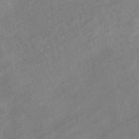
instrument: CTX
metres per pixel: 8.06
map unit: eHb
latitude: -40.7085
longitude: 82.9542
